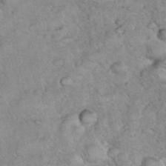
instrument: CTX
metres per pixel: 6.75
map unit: eHh
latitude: 36.3656
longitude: -64.1578
